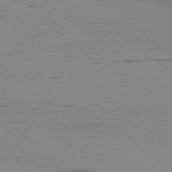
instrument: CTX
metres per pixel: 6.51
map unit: Ap
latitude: -77.8800
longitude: -65.7261
